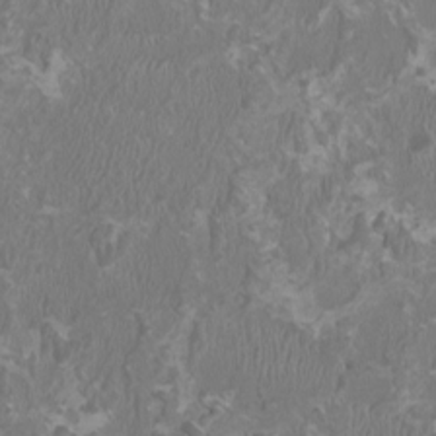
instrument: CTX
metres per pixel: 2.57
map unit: HNhu
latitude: 0.4223
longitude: -1.8205
